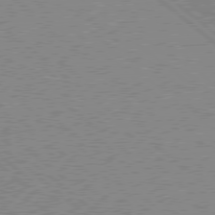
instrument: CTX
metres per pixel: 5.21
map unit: Hpe
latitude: 78.0822
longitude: -160.4790
